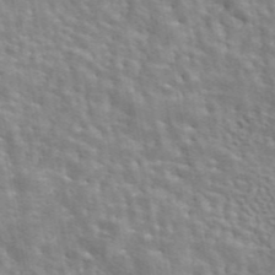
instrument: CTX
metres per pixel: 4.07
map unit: eAb
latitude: 44.0822
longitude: 113.5777
